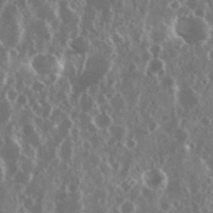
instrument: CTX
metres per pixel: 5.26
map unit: eHh
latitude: 34.8191
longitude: -58.6868
